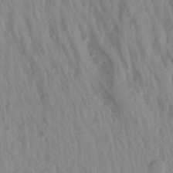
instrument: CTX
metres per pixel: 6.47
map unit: Aa
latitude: 19.9906
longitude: -147.4805
